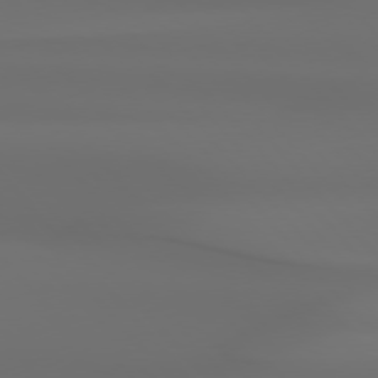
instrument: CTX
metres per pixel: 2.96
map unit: Hpe
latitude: 76.7246
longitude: -132.6491
